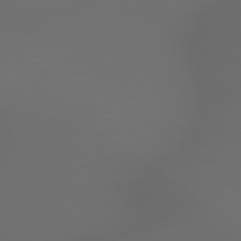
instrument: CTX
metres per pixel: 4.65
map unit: lApd
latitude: 79.2537
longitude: -172.4789
